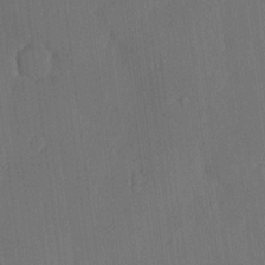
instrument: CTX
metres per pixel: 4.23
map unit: lHvf
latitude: 19.3859
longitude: -112.6490
